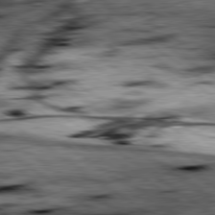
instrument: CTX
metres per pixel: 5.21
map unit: lApd
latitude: 79.4238
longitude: -49.1403
